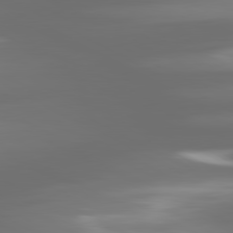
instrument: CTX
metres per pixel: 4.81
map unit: lApd
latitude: 80.8947
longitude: -138.2900
